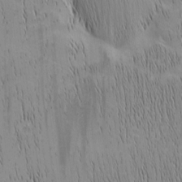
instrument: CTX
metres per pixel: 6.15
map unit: Nhu
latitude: -5.5777
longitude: -152.2712
